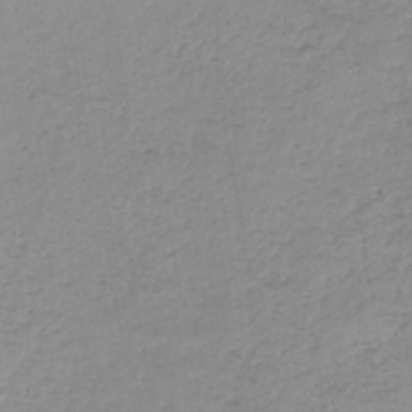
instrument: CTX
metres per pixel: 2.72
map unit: HNb
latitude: -44.9542
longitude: -42.9514
